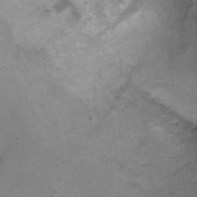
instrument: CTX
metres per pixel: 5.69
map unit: Ht
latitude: 8.6113
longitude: -38.4034
